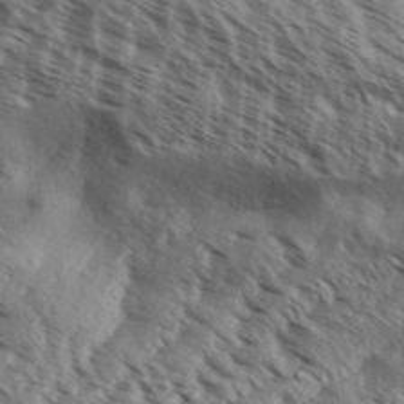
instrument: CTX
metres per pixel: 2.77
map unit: Aa
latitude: 32.5168
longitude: -139.6505
